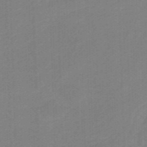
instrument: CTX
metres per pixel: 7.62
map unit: eHb
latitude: -47.5210
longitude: 89.1620
